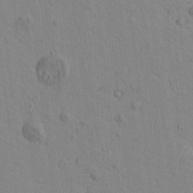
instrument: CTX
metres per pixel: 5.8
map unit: Htu
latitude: -0.0472
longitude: -175.6316
